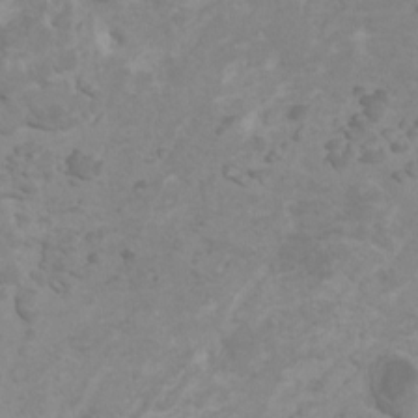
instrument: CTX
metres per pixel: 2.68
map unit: HNhu
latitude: 2.2333
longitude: -1.8205
